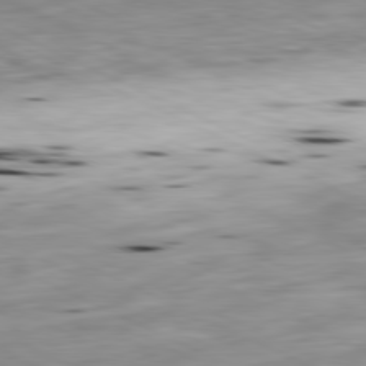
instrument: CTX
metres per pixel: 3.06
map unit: Ap
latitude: -81.2565
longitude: -69.5182
